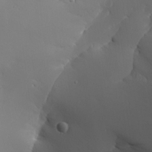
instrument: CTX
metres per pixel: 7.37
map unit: Aa
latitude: 24.1577
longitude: -126.7813
